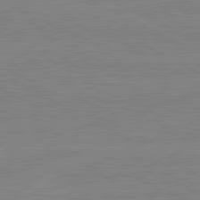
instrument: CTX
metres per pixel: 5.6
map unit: lApd
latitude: 81.2537
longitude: -176.1200
